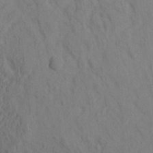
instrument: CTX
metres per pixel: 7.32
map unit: eHh
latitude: -1.0487
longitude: 17.9745
